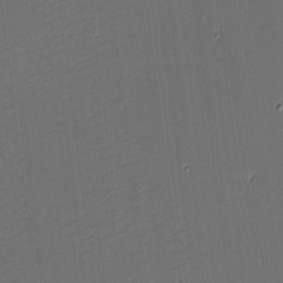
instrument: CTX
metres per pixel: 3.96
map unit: eHh
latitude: -3.9745
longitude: -82.8946
